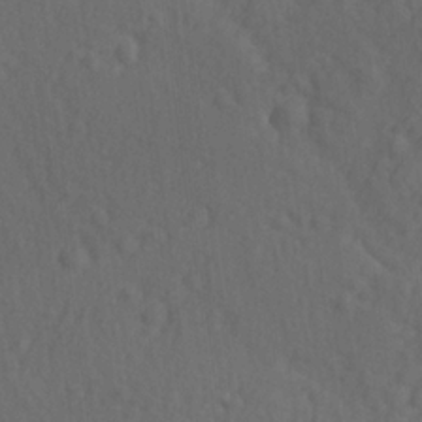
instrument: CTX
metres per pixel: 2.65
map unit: lAvf
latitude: -9.5021
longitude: -121.1215
